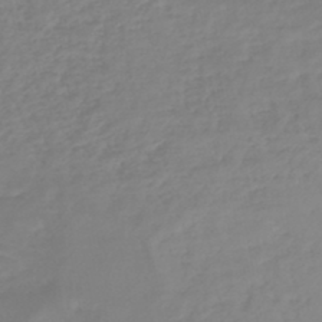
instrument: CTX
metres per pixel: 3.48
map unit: HNb
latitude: -46.1794
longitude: -35.2726
